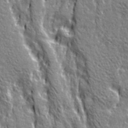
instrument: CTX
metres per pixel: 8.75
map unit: Ave
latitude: 20.9892
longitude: -135.1592
